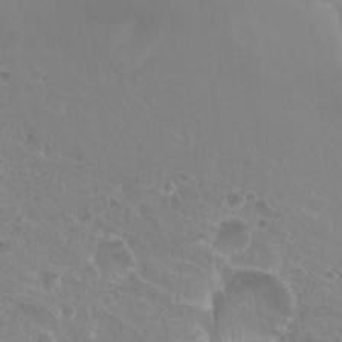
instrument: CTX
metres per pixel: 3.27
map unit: Hto
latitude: 21.1781
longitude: -34.1388
